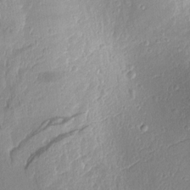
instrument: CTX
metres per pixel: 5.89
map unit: Aa
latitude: 8.8191
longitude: -133.2537
